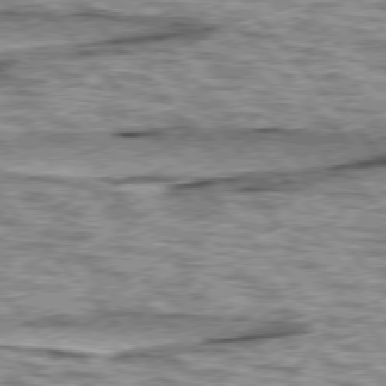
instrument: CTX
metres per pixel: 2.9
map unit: lApd
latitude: 76.7813
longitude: -71.1214
